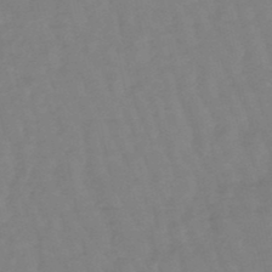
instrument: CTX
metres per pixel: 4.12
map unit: eHb
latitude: -49.1809
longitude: 77.3510
